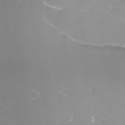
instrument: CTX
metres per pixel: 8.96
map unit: Nhu
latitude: -12.4818
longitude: -60.9891
